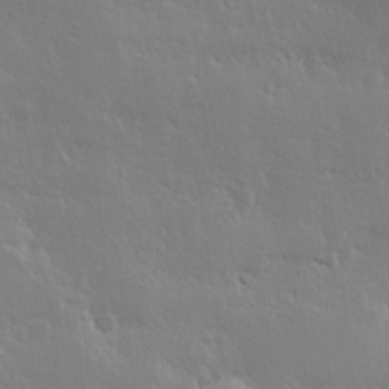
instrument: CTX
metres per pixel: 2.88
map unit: Hve
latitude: 24.7246
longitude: 145.5588
